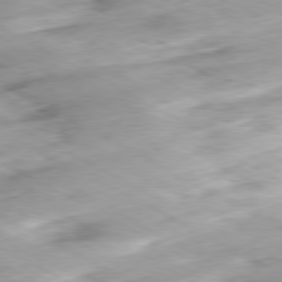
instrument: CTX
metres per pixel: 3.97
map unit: Hpe
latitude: -80.5385
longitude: 24.0661
